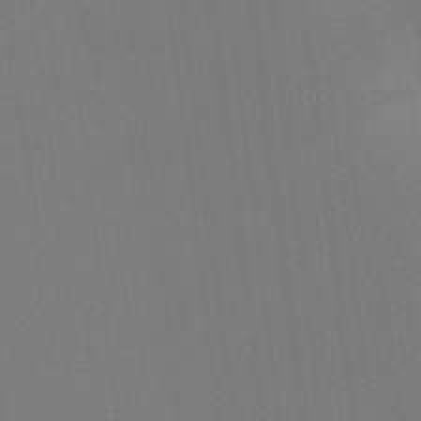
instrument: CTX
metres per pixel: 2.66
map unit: Ave
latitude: -6.4062
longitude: -122.4223
